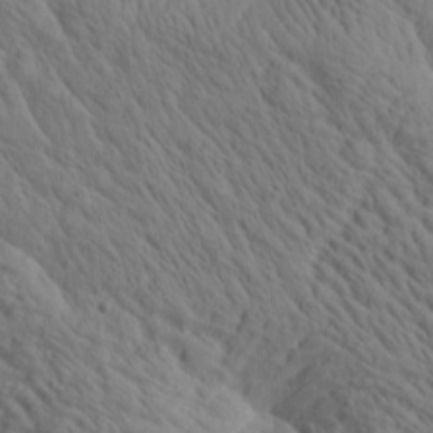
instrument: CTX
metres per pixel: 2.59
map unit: Htu
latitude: 0.5168
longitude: 175.0297
